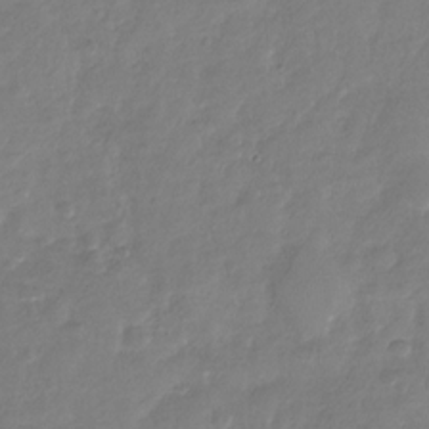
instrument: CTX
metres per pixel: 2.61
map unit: Nhu
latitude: -29.3132
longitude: -61.2726
